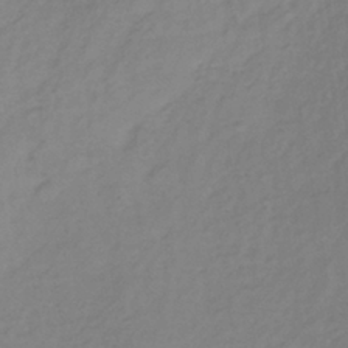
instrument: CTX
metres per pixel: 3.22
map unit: lHb
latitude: -38.4818
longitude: 71.8045
